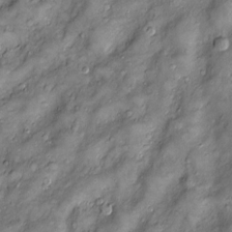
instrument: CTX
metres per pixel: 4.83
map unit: Htu
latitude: -6.5007
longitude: 159.5399
